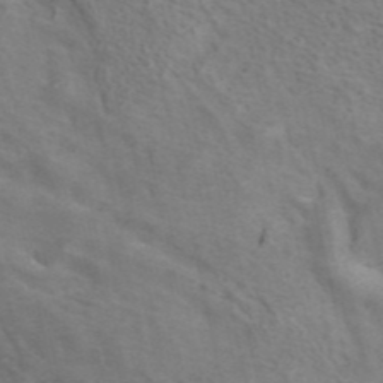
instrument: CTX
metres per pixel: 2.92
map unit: ANa
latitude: 41.9339
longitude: 15.1998
